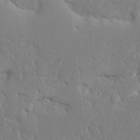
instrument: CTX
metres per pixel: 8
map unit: Ave
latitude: 17.0836
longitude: -140.7246
